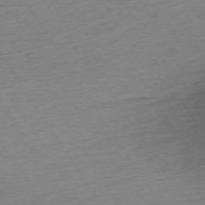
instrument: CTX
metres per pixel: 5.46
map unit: Ap
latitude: -73.5210
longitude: -68.5357
